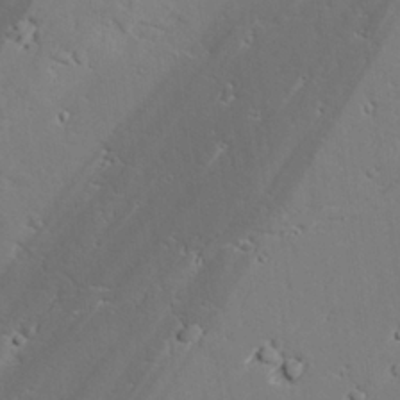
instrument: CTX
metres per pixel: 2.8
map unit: lAvf
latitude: 26.0255
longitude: -110.7813
